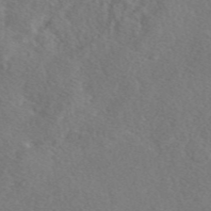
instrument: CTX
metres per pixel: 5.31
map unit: eAb
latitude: 48.0633
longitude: 108.5385
